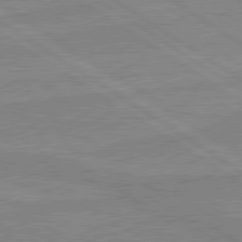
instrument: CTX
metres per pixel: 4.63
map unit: lApd
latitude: 80.1578
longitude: -174.5168
